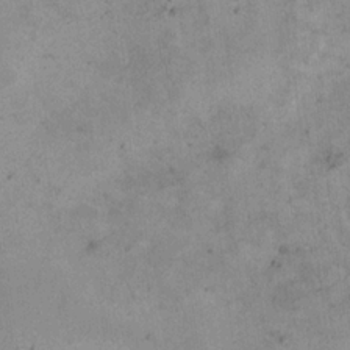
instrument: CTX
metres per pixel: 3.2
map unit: eHh
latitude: 21.1403
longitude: -60.9513
